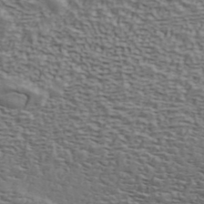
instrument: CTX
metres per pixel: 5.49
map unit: ANa
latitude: 43.2159
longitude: 48.2740
